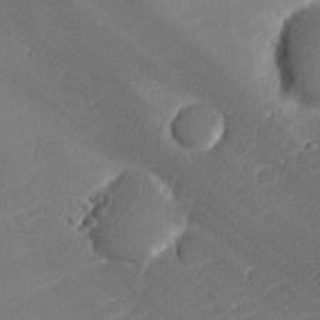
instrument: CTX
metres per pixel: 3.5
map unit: lHvf
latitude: 25.1403
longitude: 141.0108
